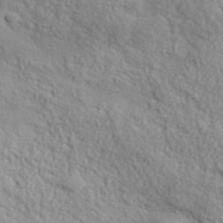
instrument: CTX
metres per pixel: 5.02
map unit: lHvf
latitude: 37.5371
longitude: -87.7072
